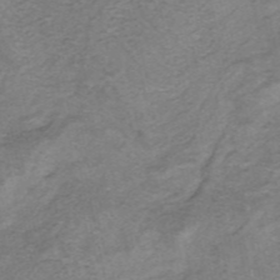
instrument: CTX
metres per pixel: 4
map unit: HNhu
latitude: -41.0864
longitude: 104.2172
